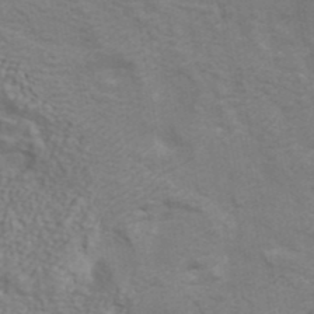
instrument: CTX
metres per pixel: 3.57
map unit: ANa
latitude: 42.1011
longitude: 14.1417
